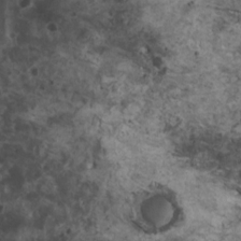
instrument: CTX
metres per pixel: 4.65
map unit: HNhu
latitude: 2.8758
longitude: 4.6329
